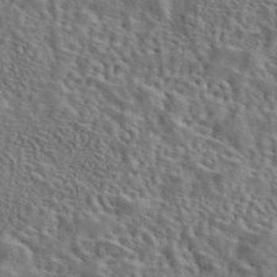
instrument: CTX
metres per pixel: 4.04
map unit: eAb
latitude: 43.1025
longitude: 112.8786
